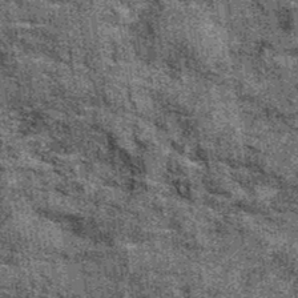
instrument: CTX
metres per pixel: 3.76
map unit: eAb
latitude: 36.3656
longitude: 108.1039
